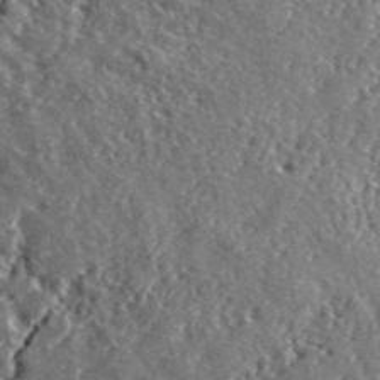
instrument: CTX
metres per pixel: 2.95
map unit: lHvf
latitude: 42.1578
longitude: -89.4049
